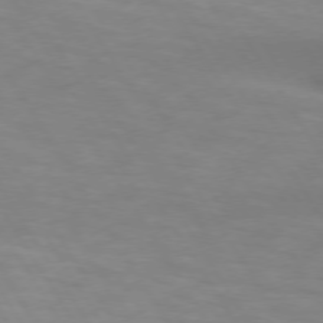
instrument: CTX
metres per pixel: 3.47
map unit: lApd
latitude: 73.8584
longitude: -53.4049
